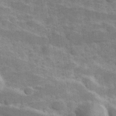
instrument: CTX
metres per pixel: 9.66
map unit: Hve
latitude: 31.6883
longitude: 151.7100
